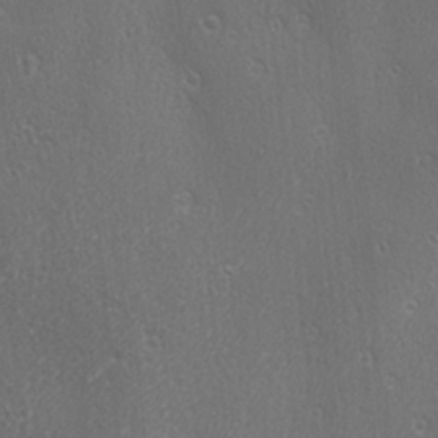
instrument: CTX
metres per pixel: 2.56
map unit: Ave
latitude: 22.1956
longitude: -136.8569
